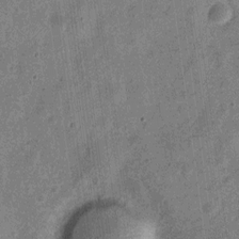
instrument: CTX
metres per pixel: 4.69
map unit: Nve
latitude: -23.8234
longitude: 106.6708
